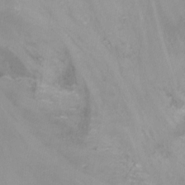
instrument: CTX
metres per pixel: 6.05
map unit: Nhu
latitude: -8.7463
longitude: -49.2159
